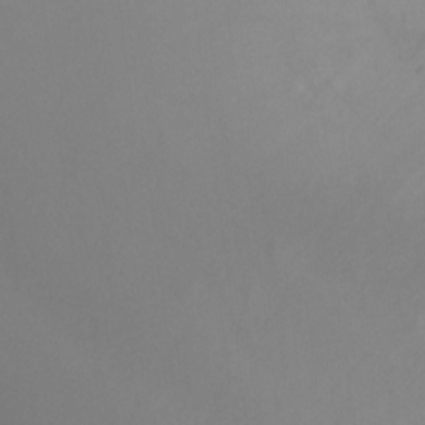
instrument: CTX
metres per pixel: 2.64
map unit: Ht
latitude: -8.9919
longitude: -32.4223
